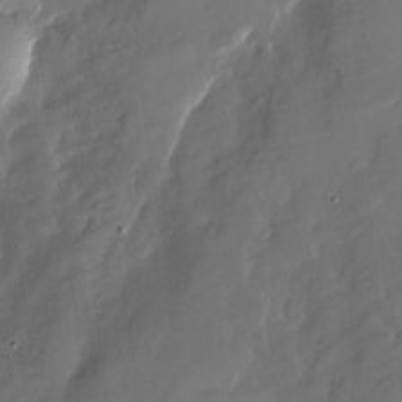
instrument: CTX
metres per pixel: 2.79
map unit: Nhu
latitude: -28.0661
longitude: -73.2726
